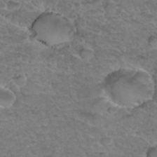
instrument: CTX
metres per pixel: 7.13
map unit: Hto
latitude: 34.7057
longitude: -46.7058
